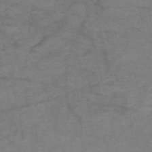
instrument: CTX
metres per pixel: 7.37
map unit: HNb
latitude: -54.7652
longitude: -44.3467
